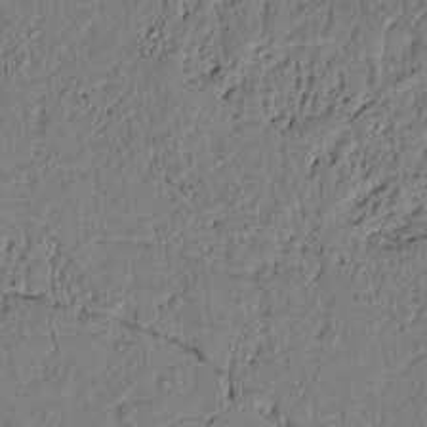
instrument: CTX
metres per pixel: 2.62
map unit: lAvf
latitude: 4.6301
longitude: 164.8219
